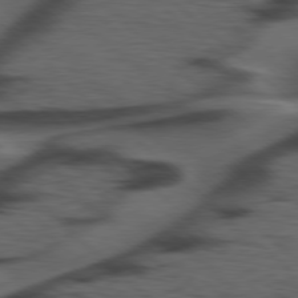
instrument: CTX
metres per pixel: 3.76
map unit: Hpe
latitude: 77.8772
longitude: -155.8772
